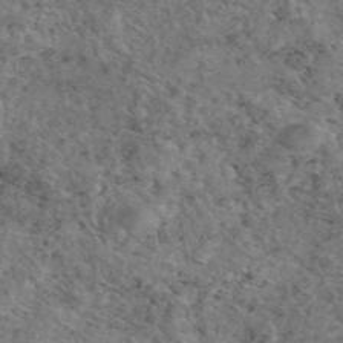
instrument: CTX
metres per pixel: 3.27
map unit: eAb
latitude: 45.8583
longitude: 113.8045
